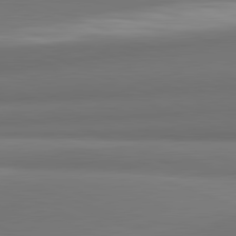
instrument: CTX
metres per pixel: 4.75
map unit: lApd
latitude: 82.0444
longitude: 170.8975
